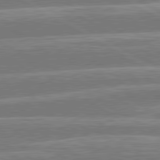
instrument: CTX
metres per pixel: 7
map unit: lApd
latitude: 80.5546
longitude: -131.7639
